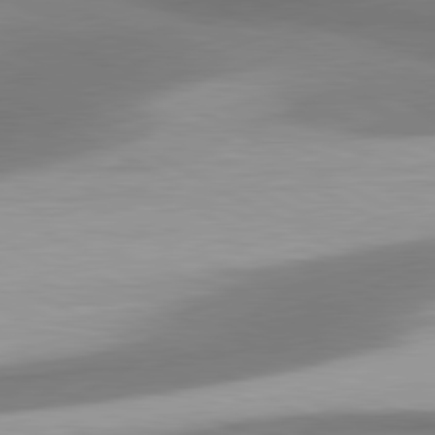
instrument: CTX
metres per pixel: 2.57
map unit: lApd
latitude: 80.6679
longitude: 176.4440
